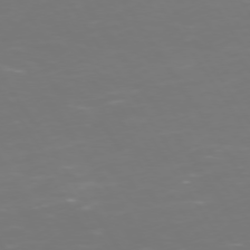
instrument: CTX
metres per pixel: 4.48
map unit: Hpe
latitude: 73.1593
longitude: -127.3293
